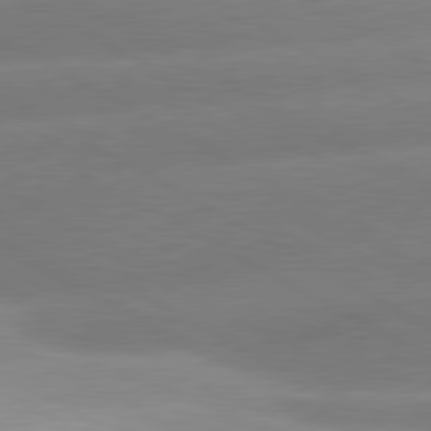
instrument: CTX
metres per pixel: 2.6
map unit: lApd
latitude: 80.4790
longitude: -155.8205
